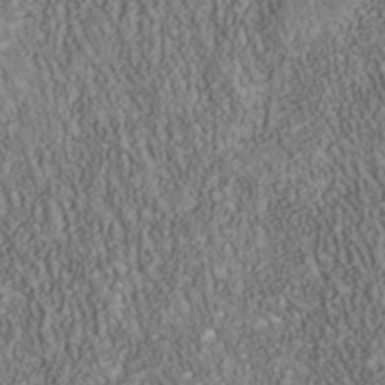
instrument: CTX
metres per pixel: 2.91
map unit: Nhu
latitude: -40.5385
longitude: -85.4804
